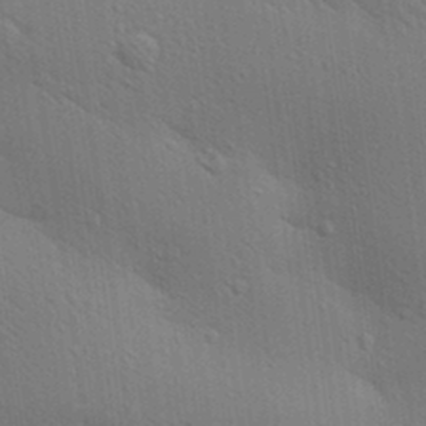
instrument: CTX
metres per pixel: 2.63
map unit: lAa
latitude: 20.3656
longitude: -138.9514
